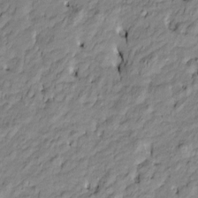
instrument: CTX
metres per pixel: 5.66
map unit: Htu
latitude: -9.8422
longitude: 176.9542
